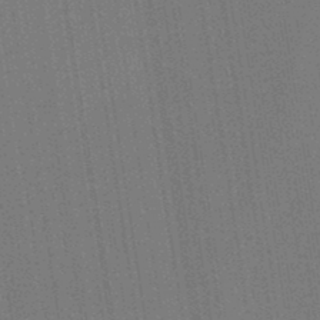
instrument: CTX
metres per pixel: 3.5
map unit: HNb
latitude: -44.1228
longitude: -41.0269
